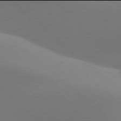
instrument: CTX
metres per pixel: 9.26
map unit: lApd
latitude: 77.9906
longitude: -51.2537
